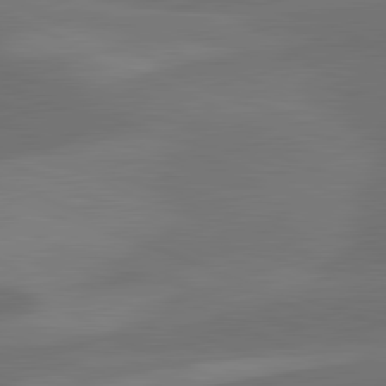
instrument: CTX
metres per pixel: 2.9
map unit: lApd
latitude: 81.5182
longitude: 126.3117
